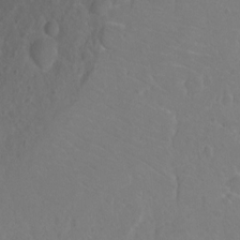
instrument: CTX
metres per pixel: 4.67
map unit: Hto
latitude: 2.4601
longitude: -33.5371
